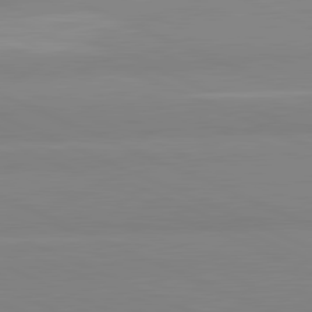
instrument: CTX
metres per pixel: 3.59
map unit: lApd
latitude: 81.9339
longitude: 178.7841
